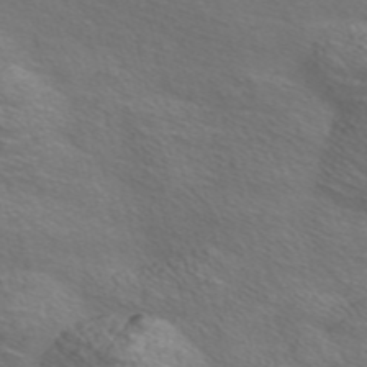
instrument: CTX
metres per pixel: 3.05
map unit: Nve
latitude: -56.2928
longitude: 52.8219
